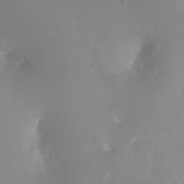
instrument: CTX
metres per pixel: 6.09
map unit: Ht
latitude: -17.0109
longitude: -44.5357
